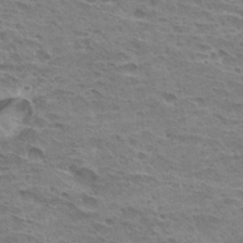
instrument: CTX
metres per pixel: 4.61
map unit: Hto
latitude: 31.8206
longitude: -40.7624
